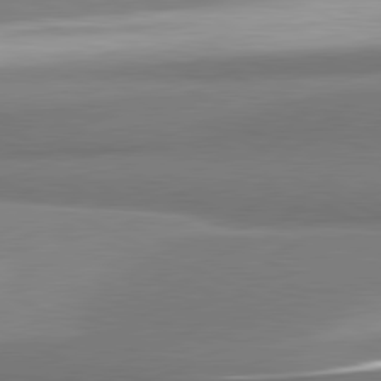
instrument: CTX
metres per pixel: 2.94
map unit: lApd
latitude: 81.2159
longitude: 166.6707
